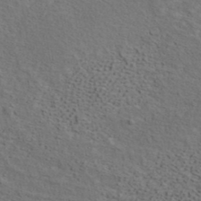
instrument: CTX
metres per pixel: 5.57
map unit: ANa
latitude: 39.5938
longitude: 21.3131
